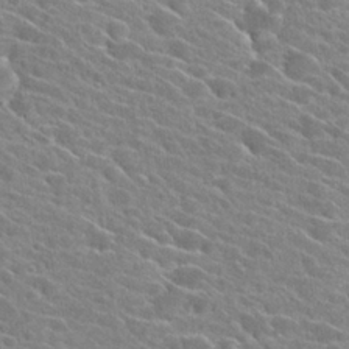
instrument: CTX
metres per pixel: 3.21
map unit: Hto
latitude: 25.4426
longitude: -42.3467
